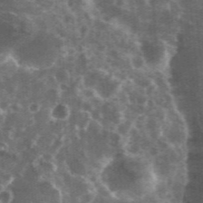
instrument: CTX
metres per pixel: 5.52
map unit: eHh
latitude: 35.0647
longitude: -59.9717
